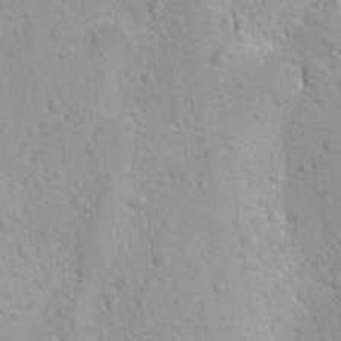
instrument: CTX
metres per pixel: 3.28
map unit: Ave
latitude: -10.4440
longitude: -120.9892
